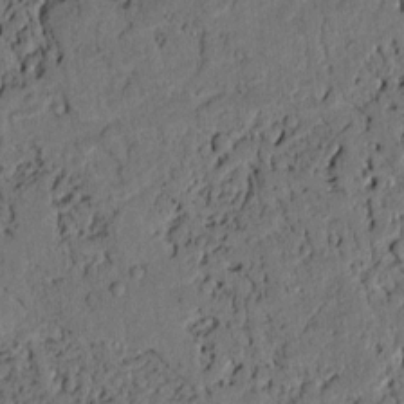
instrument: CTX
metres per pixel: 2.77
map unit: lAvf
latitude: 4.2900
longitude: 169.1620
